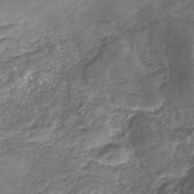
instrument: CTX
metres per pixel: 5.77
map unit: eHb
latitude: -31.2376
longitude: 68.8030
